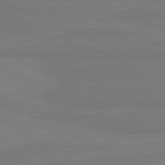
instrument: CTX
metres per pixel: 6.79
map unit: lApd
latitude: 81.8394
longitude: -178.3279
